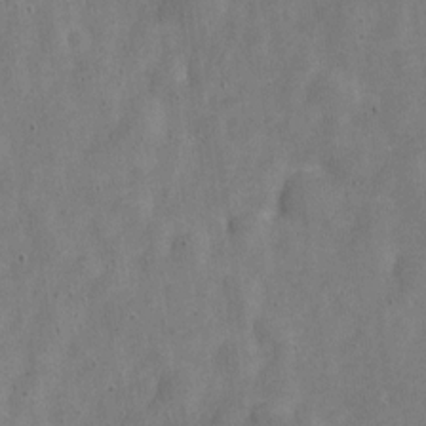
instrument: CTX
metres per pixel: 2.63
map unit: Nve
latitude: -24.5951
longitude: 107.5399
